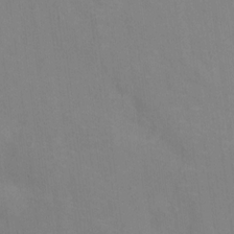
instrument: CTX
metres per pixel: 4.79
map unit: Ht
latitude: 13.1592
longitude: -41.0458
